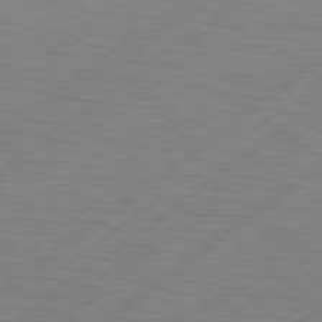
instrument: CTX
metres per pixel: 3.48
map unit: Hpe
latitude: 79.1214
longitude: -120.7058
